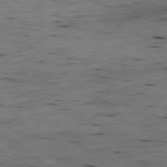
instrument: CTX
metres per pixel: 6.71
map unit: Ap
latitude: -78.8030
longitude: -88.0444
